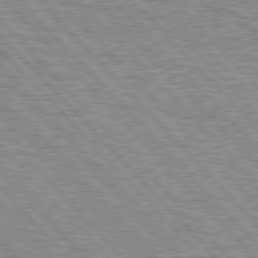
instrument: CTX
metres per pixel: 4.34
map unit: lApd
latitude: 77.0269
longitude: -71.6694
